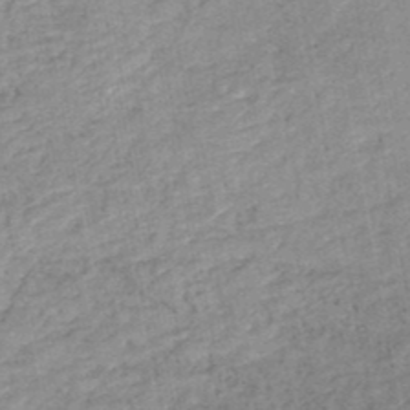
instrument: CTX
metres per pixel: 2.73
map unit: HNb
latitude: -48.2929
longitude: 58.8030
